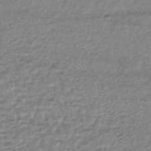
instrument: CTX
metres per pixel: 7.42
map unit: HNhu
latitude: -44.1039
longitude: 105.4832
